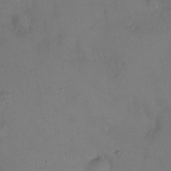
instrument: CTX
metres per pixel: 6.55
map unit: HNhu
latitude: 6.5924
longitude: -0.1389
